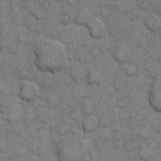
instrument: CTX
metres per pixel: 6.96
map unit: eHh
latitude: 7.1592
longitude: -64.1200
